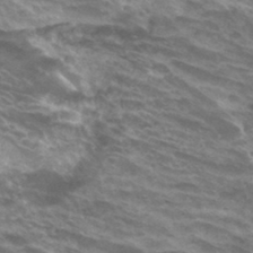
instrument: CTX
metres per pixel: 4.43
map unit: Hto
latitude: 33.0458
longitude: -42.5546
